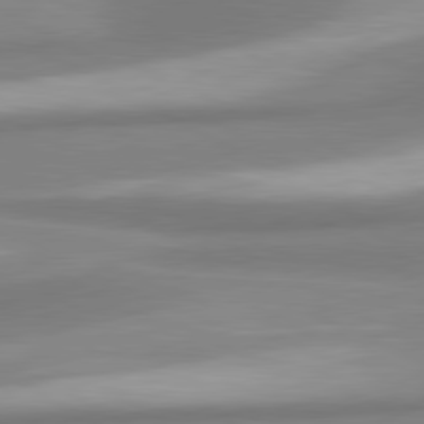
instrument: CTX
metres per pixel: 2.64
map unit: lApd
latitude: 80.4034
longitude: 177.7856
